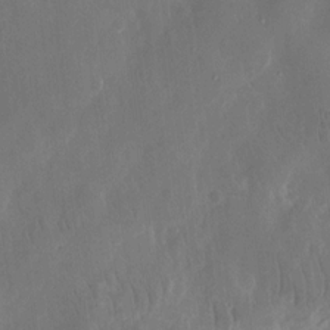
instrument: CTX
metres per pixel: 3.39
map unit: eHh
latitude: 13.3293
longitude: -72.6491
